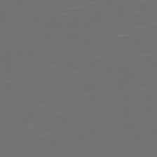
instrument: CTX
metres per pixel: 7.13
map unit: Hpe
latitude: 74.5735
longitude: -124.8380
